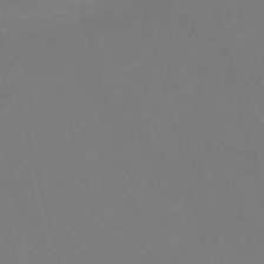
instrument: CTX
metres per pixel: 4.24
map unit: Nve
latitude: -58.6518
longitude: 58.3117
